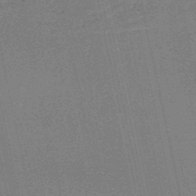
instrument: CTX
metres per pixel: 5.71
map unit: HNb
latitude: -53.5588
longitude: -39.7450
